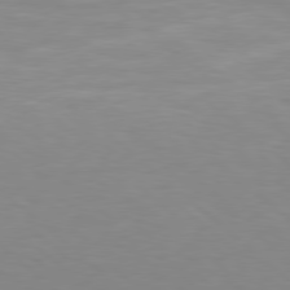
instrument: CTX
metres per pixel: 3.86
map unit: Hpe
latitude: 78.4223
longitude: -148.7624
